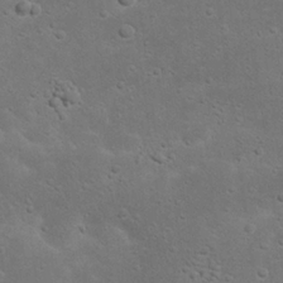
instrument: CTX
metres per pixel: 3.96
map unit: Nhu
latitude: 22.9703
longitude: -71.8205
